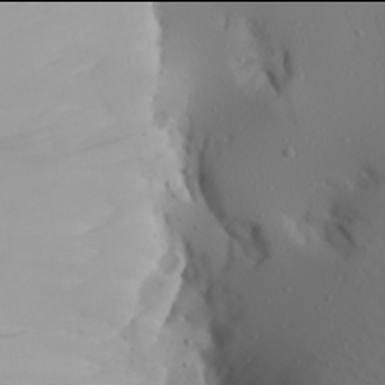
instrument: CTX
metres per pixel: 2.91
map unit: Aa
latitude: 21.9906
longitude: -145.8583
